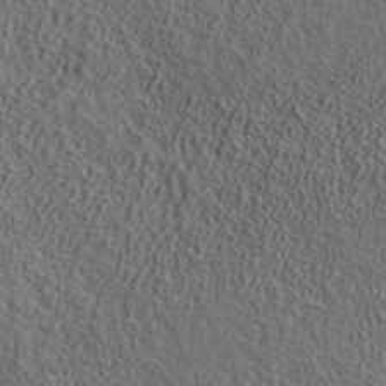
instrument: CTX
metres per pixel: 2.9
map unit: ANa
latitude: 39.3859
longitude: 21.3698
